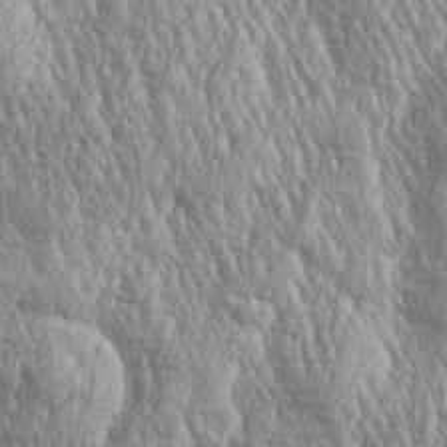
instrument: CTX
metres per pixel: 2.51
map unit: Aa
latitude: 29.9717
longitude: -137.6883
